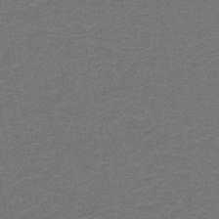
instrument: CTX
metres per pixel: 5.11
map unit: lHb
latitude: -43.5777
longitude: 52.8974
